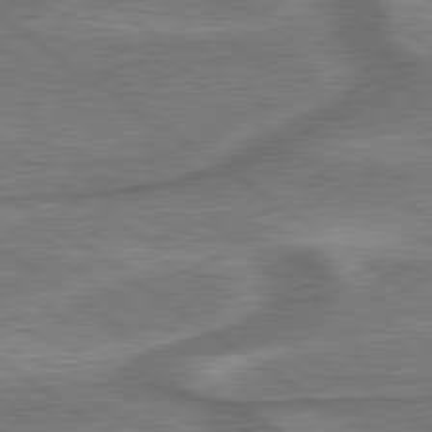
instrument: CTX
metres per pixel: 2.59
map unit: lApd
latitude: 79.7072
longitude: 173.7855
